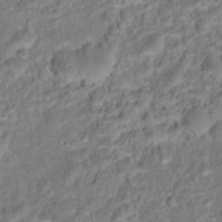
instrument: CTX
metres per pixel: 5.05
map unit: Hto
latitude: 16.8191
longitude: -37.3860
